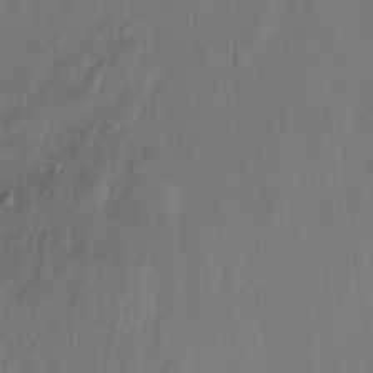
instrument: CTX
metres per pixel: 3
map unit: Hto
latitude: -13.0109
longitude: -39.4426
